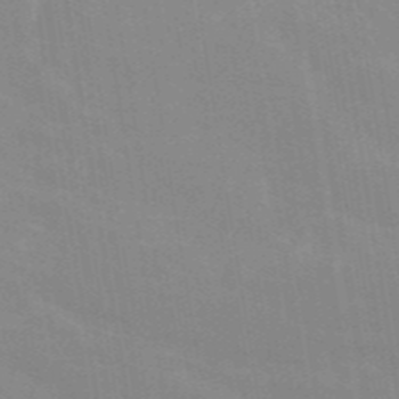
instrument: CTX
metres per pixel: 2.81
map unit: ANa
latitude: 43.9339
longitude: 28.1795
